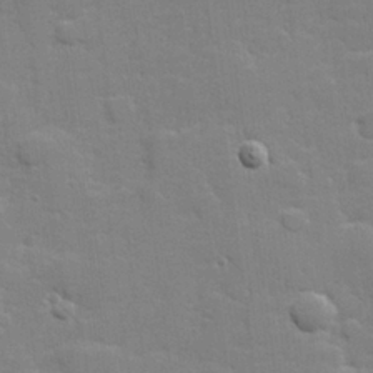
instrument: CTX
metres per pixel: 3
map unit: lHvf
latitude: 24.5356
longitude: 142.3306
